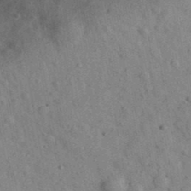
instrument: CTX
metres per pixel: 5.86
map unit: Ave
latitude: 40.7246
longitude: -110.7813
